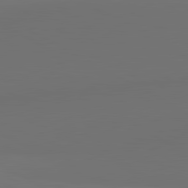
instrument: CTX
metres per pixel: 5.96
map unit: lApd
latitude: 81.6694
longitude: 152.7274
